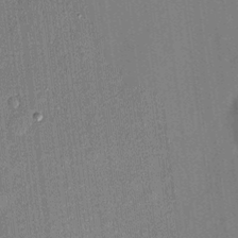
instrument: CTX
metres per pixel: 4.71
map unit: eHh
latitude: 4.6301
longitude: -74.1578
